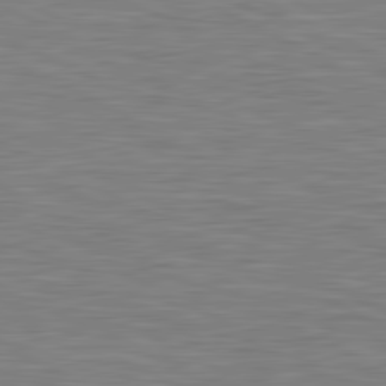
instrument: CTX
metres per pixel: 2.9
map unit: lApd
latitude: 81.2537
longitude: -168.8380
